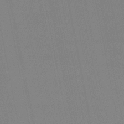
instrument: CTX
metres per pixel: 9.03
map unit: lHb
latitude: -42.0849
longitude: 67.1809
